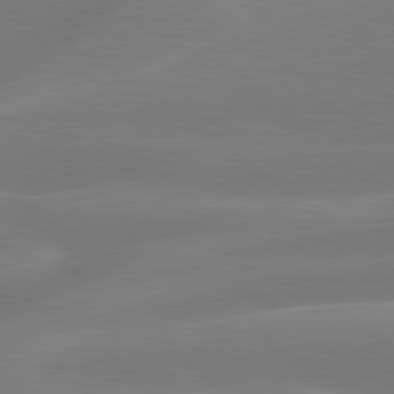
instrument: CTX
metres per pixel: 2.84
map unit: lApd
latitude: 79.6127
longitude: -148.8569
